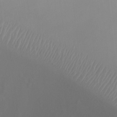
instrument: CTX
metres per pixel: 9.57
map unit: Ht
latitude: -4.1228
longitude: -24.6301
